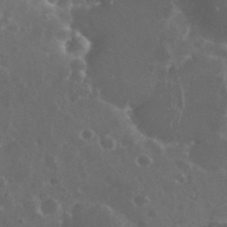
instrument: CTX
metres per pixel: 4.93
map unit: eHh
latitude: 33.4049
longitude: -61.3670
